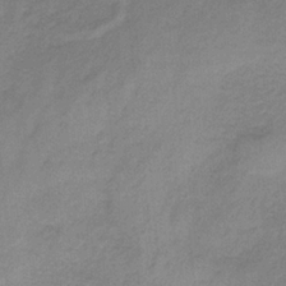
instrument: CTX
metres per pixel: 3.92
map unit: HNb
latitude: -33.6155
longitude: 58.6707
